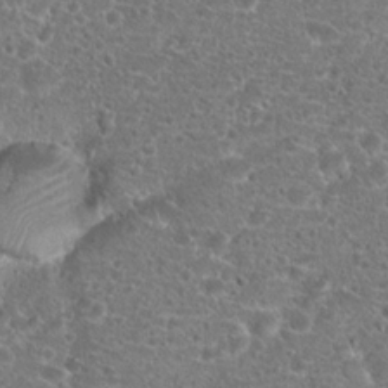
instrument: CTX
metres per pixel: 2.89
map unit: Hto
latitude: 18.8191
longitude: -41.1781
